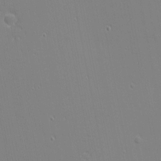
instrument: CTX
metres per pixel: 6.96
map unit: eHh
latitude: -3.3698
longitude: -81.1403
